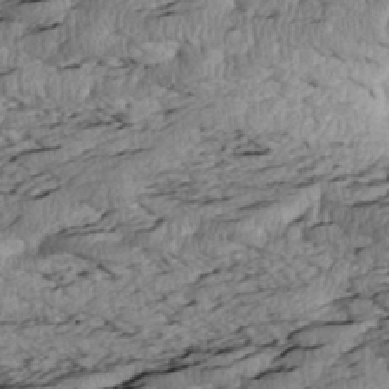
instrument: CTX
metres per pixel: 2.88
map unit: Htu
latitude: 2.8002
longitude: 149.8045
